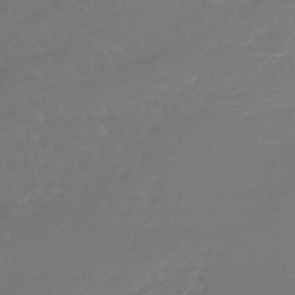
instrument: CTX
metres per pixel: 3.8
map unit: eHb
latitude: -47.4643
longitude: 86.9353
